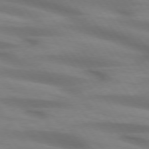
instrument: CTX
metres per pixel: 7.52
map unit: lApd
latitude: 74.6302
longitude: -59.6316
